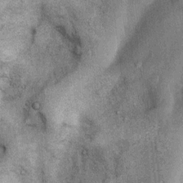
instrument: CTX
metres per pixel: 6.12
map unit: Nhu
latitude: 5.8205
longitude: -23.8772
